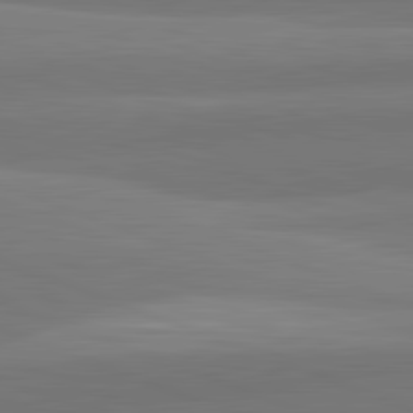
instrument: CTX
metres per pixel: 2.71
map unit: lApd
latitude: 82.4034
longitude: 150.2550
